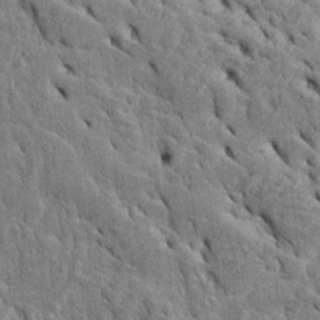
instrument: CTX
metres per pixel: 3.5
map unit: Htu
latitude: -4.6707
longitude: 153.4454
